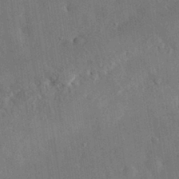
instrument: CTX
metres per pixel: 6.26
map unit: eHh
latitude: 31.4805
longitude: -77.8583
